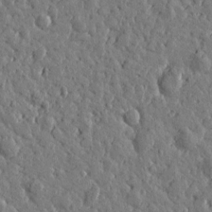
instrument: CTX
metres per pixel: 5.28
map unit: Htu
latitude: 0.0633
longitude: -178.7436
